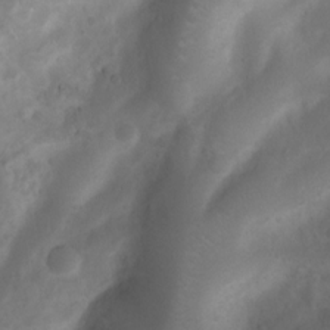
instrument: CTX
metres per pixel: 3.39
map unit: Nhu
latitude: 7.4237
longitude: -22.6112
